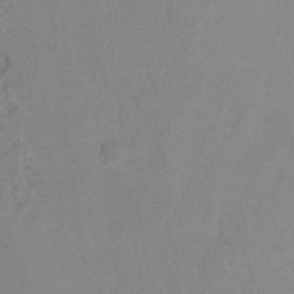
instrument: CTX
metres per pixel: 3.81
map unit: Ht
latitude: -14.1228
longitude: -56.5356
